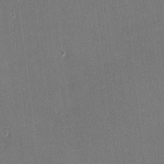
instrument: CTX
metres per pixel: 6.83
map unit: lHvf
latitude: -12.8408
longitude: -100.6302
